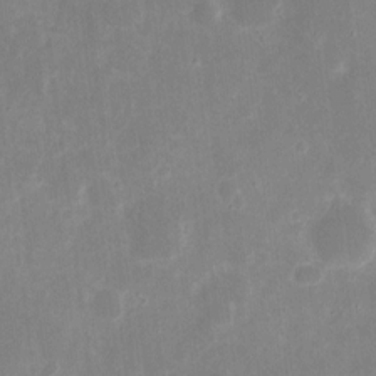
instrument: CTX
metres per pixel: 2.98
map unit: eHh
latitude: 8.4034
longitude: -71.1403
